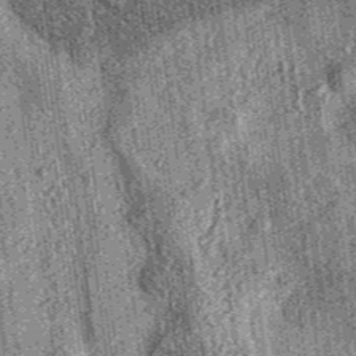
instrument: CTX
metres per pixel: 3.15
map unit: eAb
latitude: 36.5923
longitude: 107.3698
